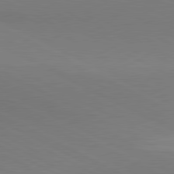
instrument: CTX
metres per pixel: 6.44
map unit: lApd
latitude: 80.7435
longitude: 145.2187
